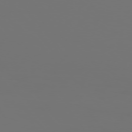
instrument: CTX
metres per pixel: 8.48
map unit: Hpe
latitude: 76.0633
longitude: -139.1403
